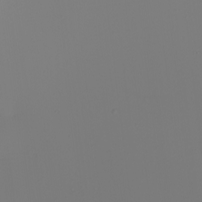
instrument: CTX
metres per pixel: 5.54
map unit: Nhu
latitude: -5.9178
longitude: -95.8584
